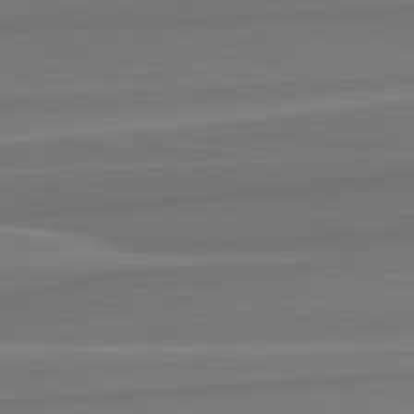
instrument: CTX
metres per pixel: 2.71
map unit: lApd
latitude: 82.6868
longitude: 170.0472
